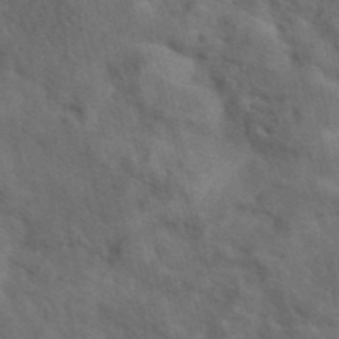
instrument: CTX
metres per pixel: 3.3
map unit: eAb
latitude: 42.4601
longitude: 108.5385
